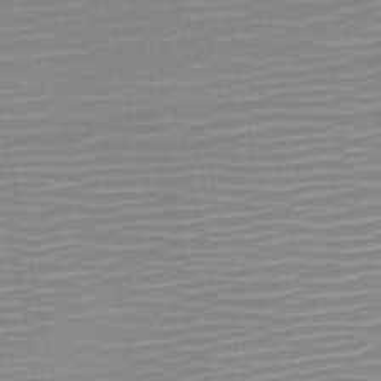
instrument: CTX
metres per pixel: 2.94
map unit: HNb
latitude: -51.3699
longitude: -47.4805
